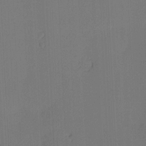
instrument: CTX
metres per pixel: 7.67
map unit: eHh
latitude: -3.7855
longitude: -79.6505
